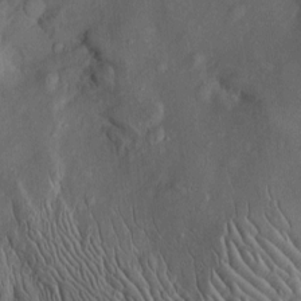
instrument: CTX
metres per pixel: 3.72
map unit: Htu
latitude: -5.7288
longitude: 158.1795
